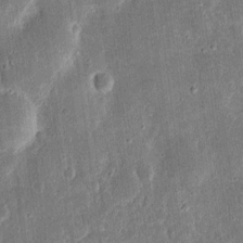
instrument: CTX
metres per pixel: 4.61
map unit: eHh
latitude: 12.2145
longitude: -73.3104
